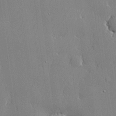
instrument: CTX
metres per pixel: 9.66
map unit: lHvf
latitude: 20.5735
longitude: 143.3131
